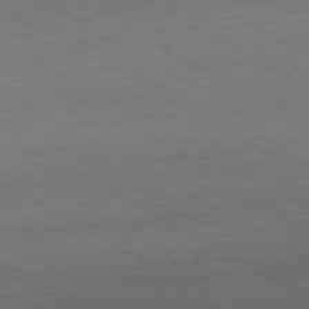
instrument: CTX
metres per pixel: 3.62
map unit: Ap
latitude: -80.2173
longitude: -87.1025
